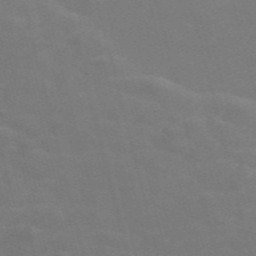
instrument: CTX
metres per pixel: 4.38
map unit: Nve
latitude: -57.8422
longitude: 56.8975
